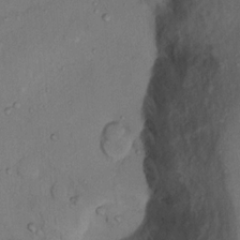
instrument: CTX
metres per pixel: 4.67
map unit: Nhu
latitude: 11.7261
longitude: -28.2333
